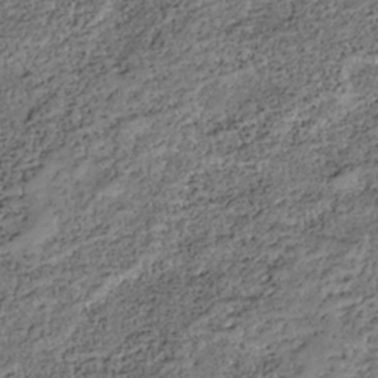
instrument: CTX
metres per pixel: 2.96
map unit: HNhu
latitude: -36.4062
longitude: 33.5588
